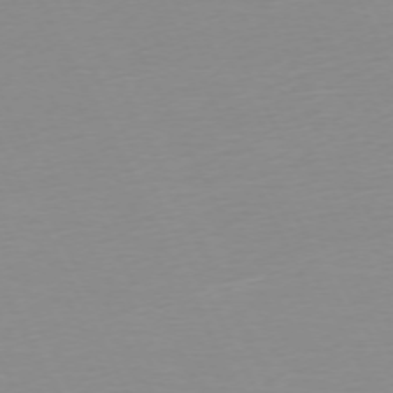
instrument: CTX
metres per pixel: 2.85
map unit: Ap
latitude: -73.2376
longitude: -69.8961
